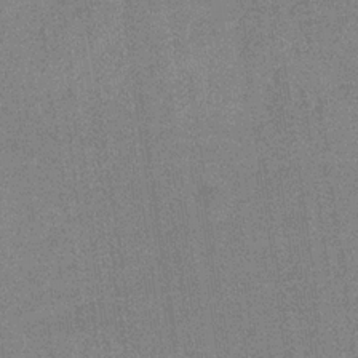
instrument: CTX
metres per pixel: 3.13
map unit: eHb
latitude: -31.3887
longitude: 74.3307
